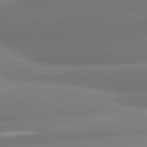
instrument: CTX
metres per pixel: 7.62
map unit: lApd
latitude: 80.6113
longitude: -160.2333
